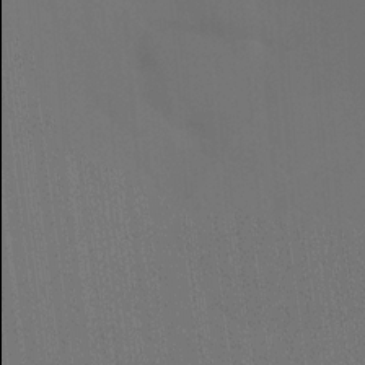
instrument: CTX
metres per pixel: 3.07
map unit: Htu
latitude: -13.4077
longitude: -45.9906
